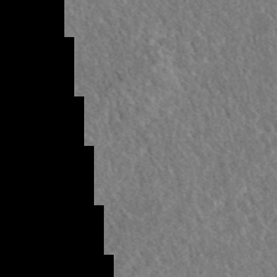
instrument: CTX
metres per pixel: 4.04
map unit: eAb
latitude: 37.3482
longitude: 112.3684
